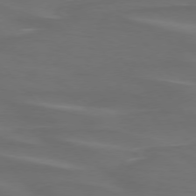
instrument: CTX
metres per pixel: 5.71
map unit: lApd
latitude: 75.2159
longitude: -79.8017
